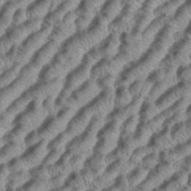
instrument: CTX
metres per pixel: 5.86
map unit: eHh
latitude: 37.3104
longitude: -136.6113
